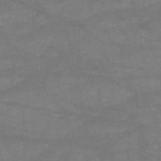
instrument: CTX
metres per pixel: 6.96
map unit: HNb
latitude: -53.8422
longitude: -41.1025
